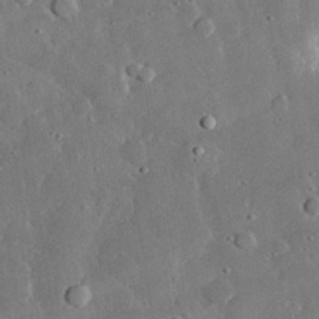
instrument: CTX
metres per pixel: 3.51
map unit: lHvf
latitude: 32.4412
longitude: -84.3467
